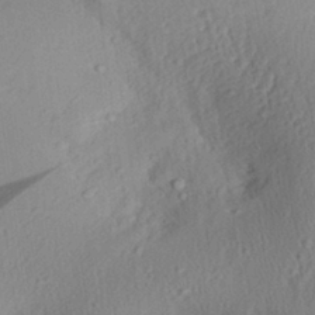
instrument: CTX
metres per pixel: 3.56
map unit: Aa
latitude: 29.9339
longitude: -136.1767
